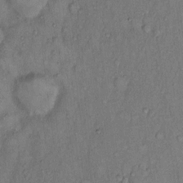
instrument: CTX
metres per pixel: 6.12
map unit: Hto
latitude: 11.0081
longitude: -60.8380
